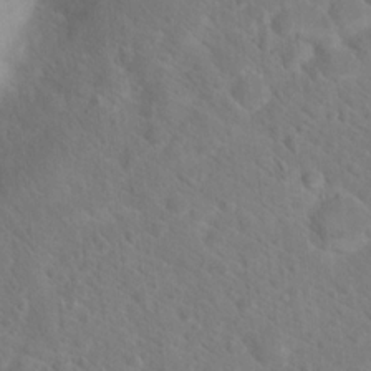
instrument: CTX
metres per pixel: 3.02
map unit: Hto
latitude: 18.2333
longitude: -37.2537
